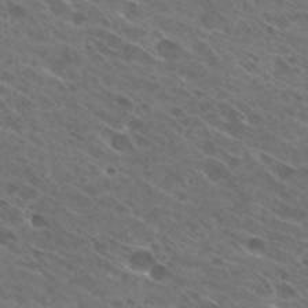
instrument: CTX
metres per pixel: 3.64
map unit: Hto
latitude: 29.3481
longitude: -44.1200
